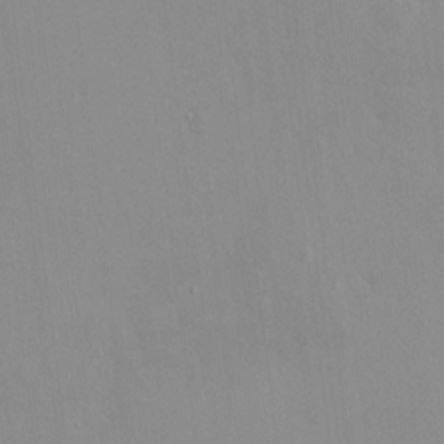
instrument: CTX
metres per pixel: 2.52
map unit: HNhu
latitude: 6.7435
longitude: 2.0472
